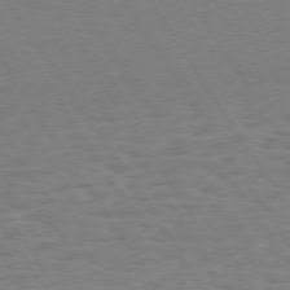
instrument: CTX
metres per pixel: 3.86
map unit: Hpe
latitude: 73.7261
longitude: -140.3656
